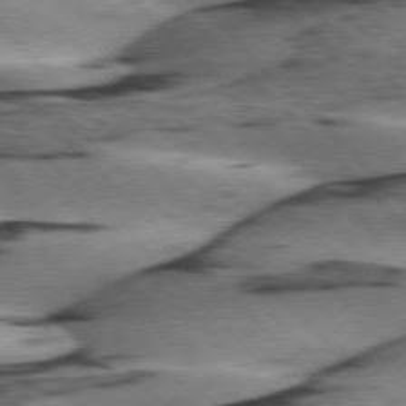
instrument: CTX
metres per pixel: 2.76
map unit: lApd
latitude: 75.9717
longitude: -79.0837
